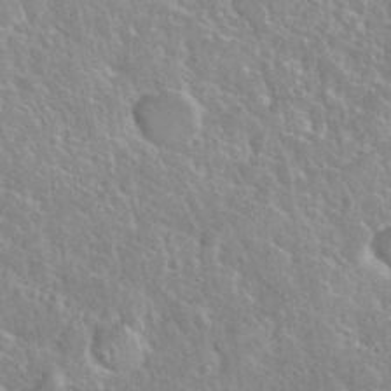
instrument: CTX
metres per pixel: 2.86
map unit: eHh
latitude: 37.8017
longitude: -61.3104
